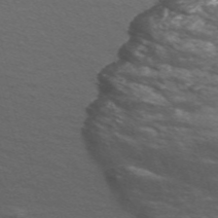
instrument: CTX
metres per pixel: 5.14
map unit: Nve
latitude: -58.5006
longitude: 54.7085
